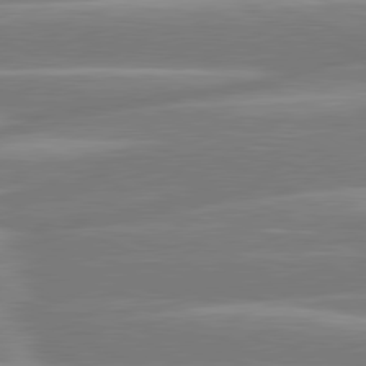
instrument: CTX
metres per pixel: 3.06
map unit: lApd
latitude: 80.9136
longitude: -131.3482
